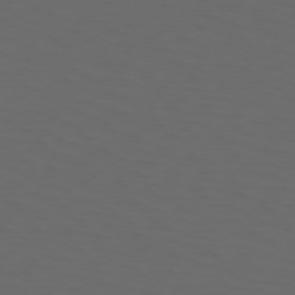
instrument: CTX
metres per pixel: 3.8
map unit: Hpe
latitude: 73.8206
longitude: -126.5735
